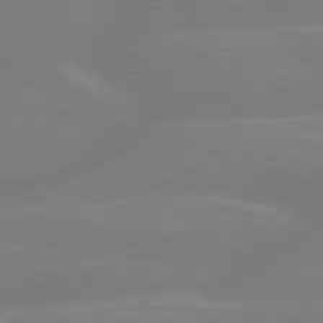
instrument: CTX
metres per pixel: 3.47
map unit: lApd
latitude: 79.2348
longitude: -149.8394
